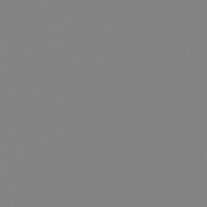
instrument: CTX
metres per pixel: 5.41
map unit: eHb
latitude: -49.4077
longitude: 84.9541
